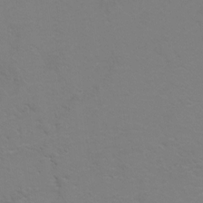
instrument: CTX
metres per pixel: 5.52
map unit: Hto
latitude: 6.8758
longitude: -31.0270
